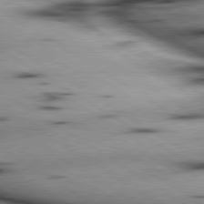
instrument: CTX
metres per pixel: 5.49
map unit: lApd
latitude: 80.0822
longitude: 163.9745
